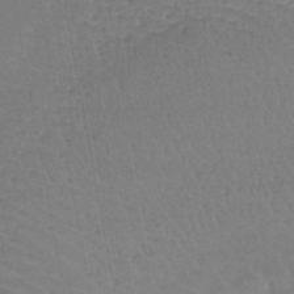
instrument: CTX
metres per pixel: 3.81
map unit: lHb
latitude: -42.5006
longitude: 66.7652
